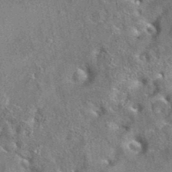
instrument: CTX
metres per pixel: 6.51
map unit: eAb
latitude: 35.5371
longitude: 112.8219
